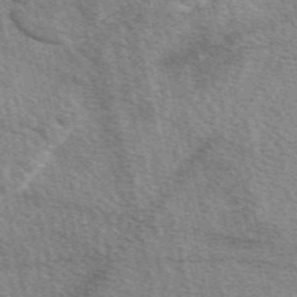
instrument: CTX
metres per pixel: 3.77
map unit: eAb
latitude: 50.2144
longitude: 114.2928
